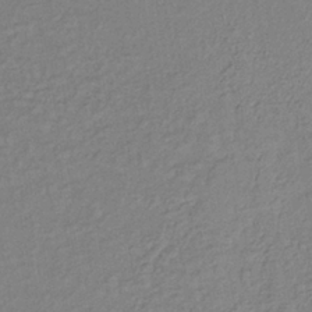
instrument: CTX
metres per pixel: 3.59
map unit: lHb
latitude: -37.3887
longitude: 69.1431
